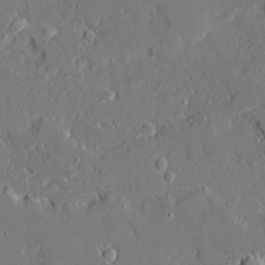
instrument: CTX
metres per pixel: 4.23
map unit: Ave
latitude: 20.0822
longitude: -127.9528
